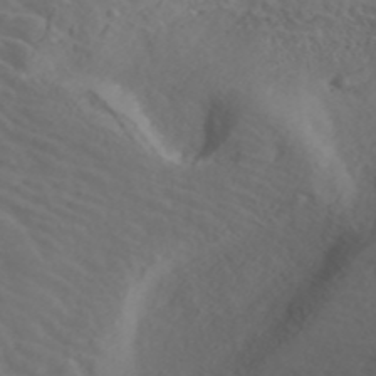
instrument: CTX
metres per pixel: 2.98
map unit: ANa
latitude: 42.8380
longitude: 28.9920
